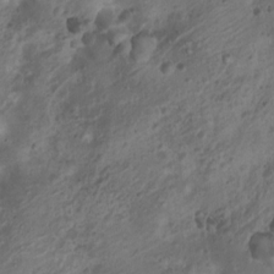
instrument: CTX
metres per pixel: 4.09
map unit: Nhu
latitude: 6.6679
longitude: -21.5182
